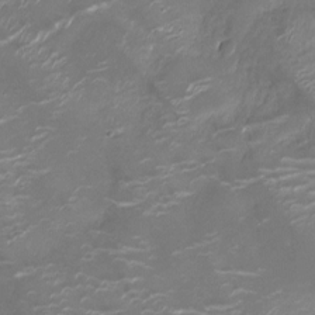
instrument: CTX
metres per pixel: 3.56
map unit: Ht
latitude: -10.4818
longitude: -19.9150
